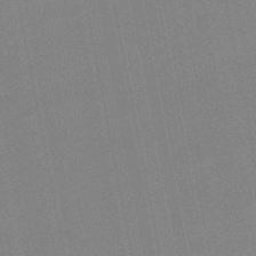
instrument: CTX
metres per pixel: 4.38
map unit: lHb
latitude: -48.9731
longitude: 80.1795
